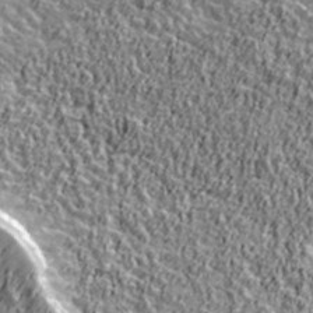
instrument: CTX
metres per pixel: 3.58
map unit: Ave
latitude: 41.7260
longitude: -112.3467
